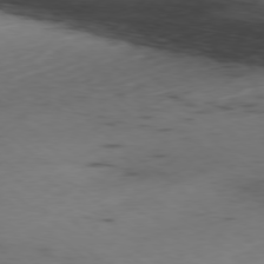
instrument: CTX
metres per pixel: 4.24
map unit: Ap
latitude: -78.6896
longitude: -63.4805
